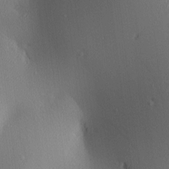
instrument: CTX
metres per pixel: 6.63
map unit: lAa
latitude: 2.9324
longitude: -116.8002
